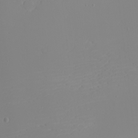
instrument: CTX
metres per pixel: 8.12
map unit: eHh
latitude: -5.7666
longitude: -85.6505
